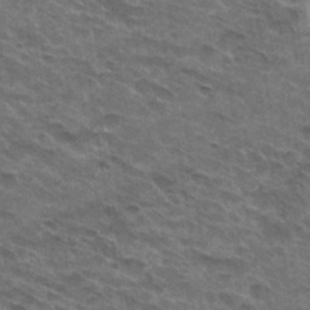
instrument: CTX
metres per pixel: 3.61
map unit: Hto
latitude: 32.2711
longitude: -46.8569
